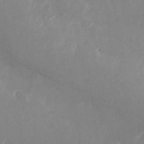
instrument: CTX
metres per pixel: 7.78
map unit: Nhu
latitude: -27.3131
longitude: -75.6316
